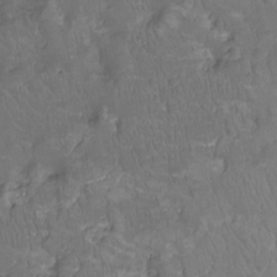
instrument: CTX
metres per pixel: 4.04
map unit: Ht
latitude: -9.9178
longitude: -21.8584
